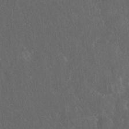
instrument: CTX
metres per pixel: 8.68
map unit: Nhu
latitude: 27.5938
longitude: -65.8205
